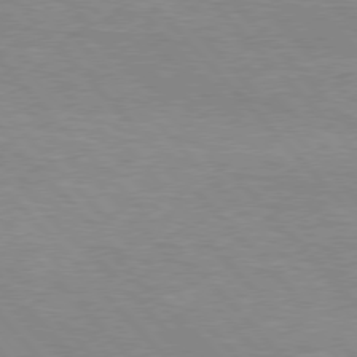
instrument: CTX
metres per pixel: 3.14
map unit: Hpe
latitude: 76.5545
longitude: -152.3467
